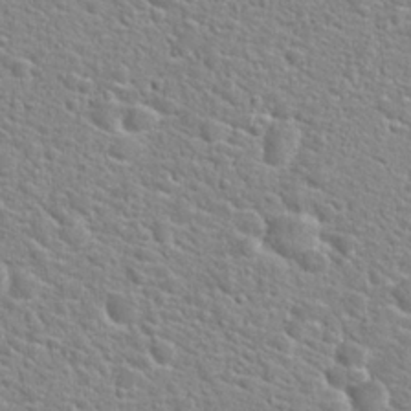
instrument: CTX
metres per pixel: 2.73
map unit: Hto
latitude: 24.3845
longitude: -49.1025
